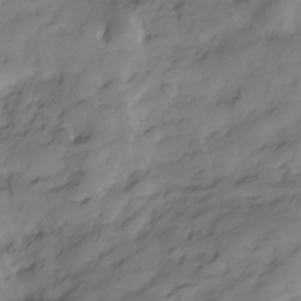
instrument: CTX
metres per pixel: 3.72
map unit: Hve
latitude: -29.0675
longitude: 91.1998
